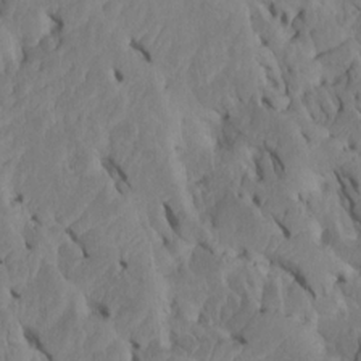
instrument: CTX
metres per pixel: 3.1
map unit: Htu
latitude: -6.9919
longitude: 145.1809
